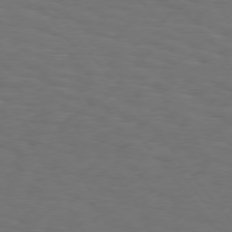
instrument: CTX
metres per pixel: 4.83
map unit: Hpe
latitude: 75.1403
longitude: -131.7261
